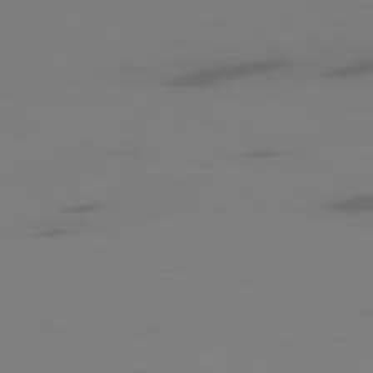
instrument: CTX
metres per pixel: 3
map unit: Ap
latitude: -80.5574
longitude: -62.4790
